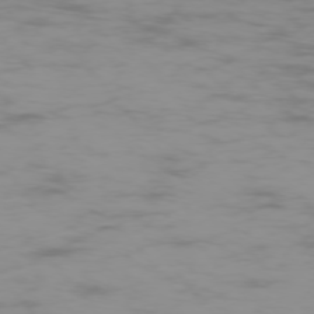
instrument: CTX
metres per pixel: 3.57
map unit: Ap
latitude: -75.8612
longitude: -83.6693
